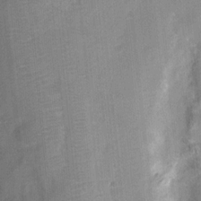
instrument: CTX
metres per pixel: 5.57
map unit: Nhu
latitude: 3.5938
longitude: -17.9150
